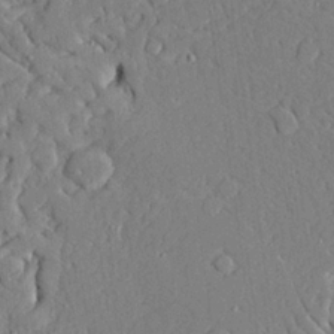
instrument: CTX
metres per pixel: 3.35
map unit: Ave
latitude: 22.7624
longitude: -129.2726
